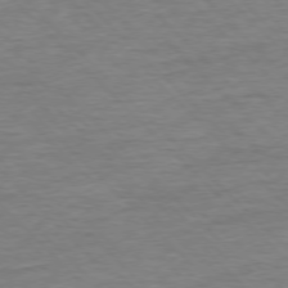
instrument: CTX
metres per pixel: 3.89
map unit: Ap
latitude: -77.0675
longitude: -94.7058
